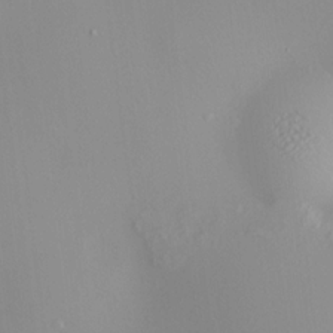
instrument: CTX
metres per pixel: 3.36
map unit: HNhu
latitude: 11.8961
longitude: 11.4454
